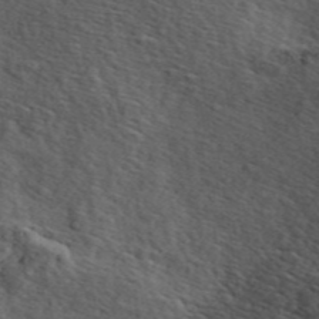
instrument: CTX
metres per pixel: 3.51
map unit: ANa
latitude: 45.8584
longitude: 37.4643
